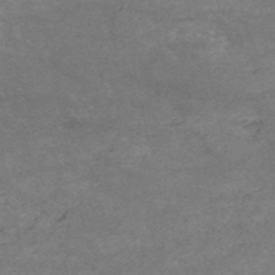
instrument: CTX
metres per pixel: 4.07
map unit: HNb
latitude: -53.1053
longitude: -41.2348
